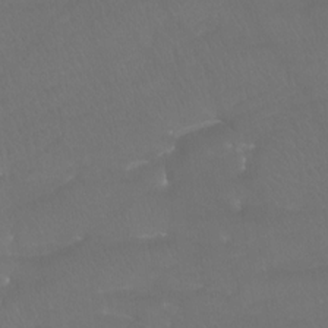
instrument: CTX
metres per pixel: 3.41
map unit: Htu
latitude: -7.6722
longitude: -33.7261
